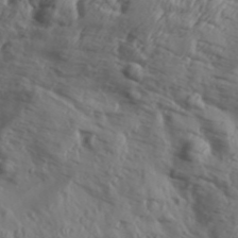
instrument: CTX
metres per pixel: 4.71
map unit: Aa
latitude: 31.0837
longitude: -135.9339
